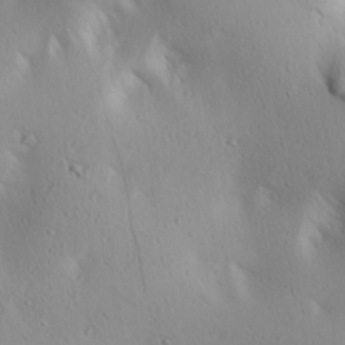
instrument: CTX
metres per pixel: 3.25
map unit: lAa
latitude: 17.8205
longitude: -138.7246
